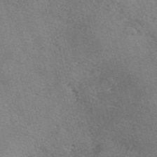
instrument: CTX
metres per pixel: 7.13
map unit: eAb
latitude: 49.0269
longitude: 121.7288
